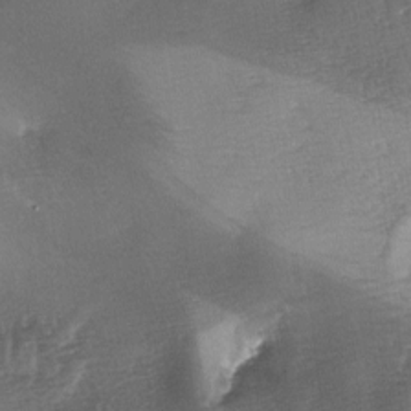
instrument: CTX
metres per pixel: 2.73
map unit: lAa
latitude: -4.9352
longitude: -127.6505
